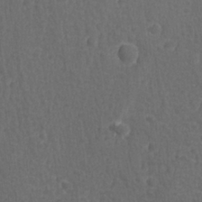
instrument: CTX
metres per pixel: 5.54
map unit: lAvf
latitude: -9.9178
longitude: -120.7624
